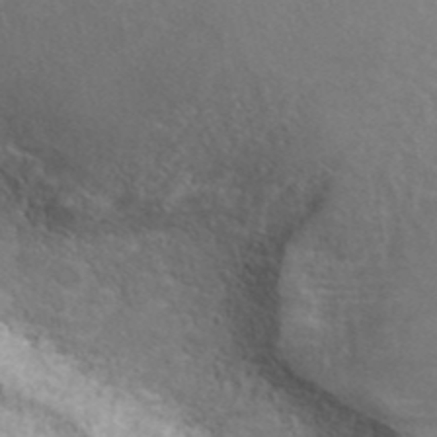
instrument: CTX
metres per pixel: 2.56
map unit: ANa
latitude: 42.7624
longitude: 26.9352
